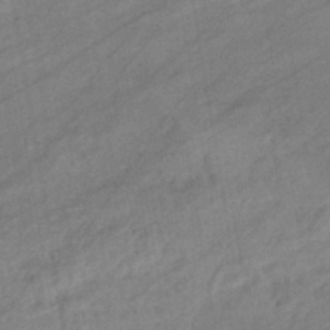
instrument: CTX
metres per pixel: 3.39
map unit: eHb
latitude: -41.4076
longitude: 82.9919
